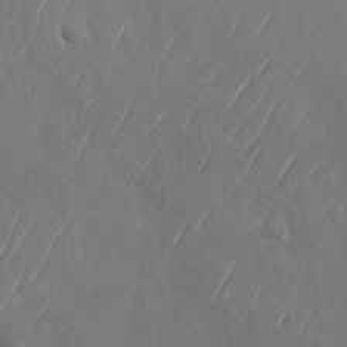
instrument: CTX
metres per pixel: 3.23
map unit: Nhu
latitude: -29.9556
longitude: -59.5560
